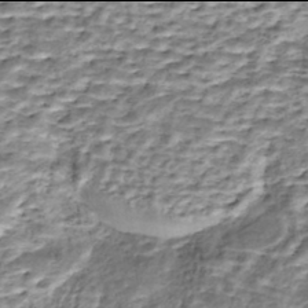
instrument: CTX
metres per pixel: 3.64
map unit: Nhe
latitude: -46.0094
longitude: 153.3509
